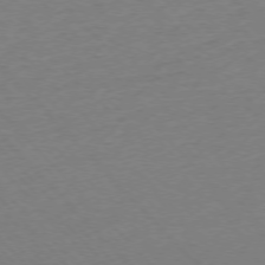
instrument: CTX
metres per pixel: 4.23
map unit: Ap
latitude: -76.3306
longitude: -92.4790
